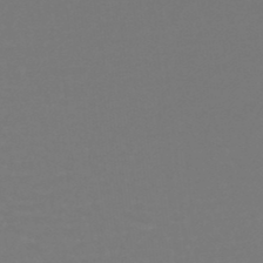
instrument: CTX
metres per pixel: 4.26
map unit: lHb
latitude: -46.7085
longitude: 65.3132
